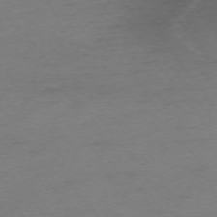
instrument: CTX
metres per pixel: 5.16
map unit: Ap
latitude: -74.5763
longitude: -73.1026
